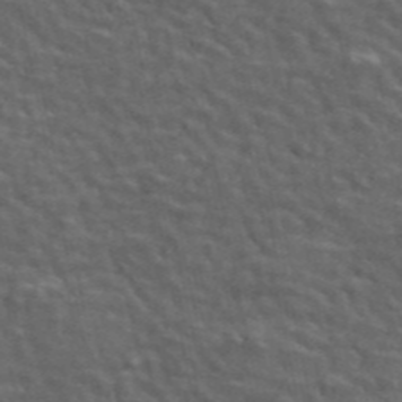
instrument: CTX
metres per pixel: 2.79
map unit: ANa
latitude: 47.7072
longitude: -83.2537
